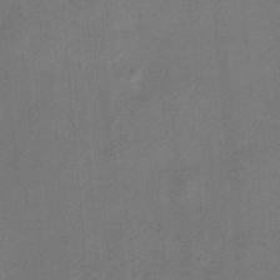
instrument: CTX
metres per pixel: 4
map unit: HNhu
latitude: 12.1011
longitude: 10.6330
